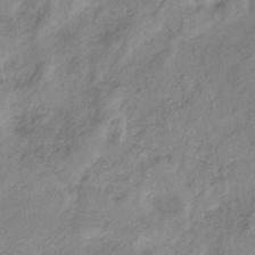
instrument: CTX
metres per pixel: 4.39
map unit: HNb
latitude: -33.2943
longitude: 59.0864
